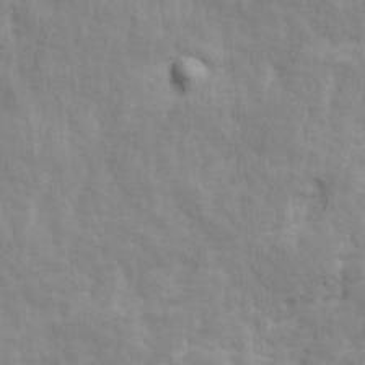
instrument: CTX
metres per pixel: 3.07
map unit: Ave
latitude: 14.2334
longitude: -134.4034
